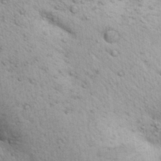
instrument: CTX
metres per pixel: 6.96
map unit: Aa
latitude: 31.0837
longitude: -147.0648
